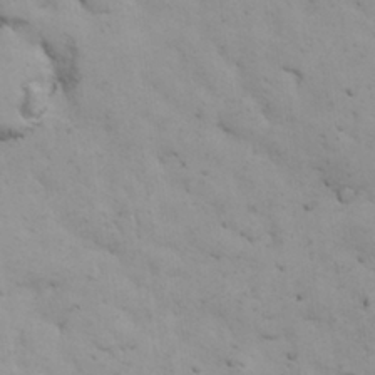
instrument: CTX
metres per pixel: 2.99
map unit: Nhu
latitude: 27.9717
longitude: -72.0633
